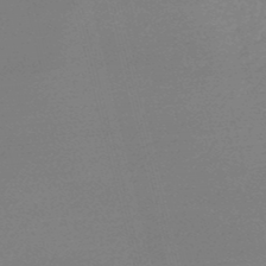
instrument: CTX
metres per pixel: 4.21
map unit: lHb
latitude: -47.4454
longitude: 67.7478
